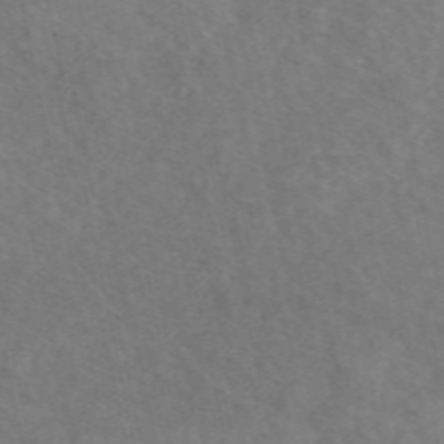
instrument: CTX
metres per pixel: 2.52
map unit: eAb
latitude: 50.4979
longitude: 117.9745
